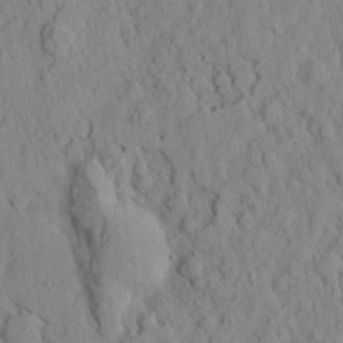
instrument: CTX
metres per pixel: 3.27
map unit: Ht
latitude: 8.0822
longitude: -75.7261
